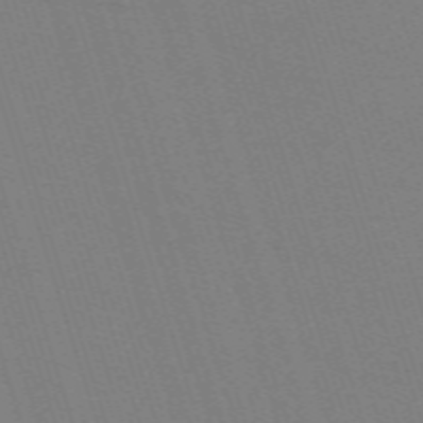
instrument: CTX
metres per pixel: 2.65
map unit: eHh
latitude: -63.1809
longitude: 50.7652
